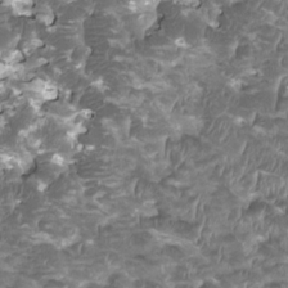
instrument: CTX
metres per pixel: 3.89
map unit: HNhu
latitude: 2.0255
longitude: -0.7813
